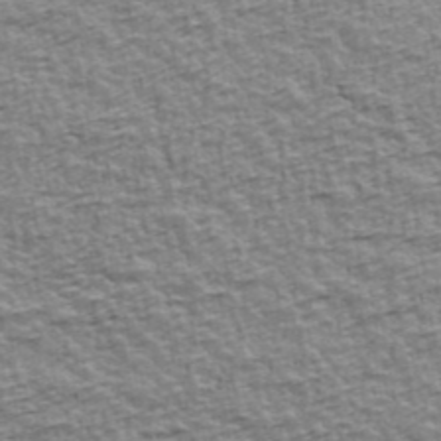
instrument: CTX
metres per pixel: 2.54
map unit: Ave
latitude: 42.4601
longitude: -112.1389
